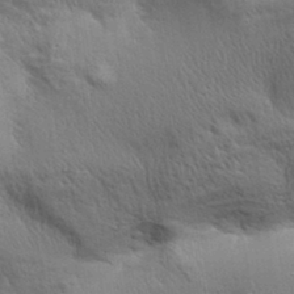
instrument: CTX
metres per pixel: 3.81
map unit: Aa
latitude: 33.0647
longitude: -140.9513
